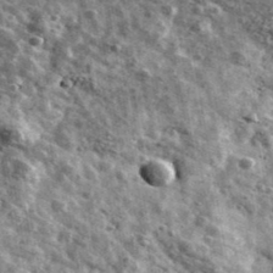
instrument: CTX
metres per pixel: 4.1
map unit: Ave
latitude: 41.5182
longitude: -107.8205
